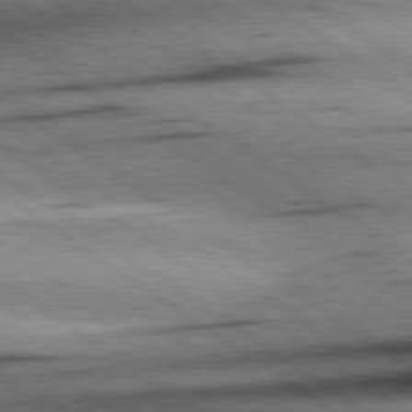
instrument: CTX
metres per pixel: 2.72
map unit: Hpe
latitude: 78.8569
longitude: -155.7827
